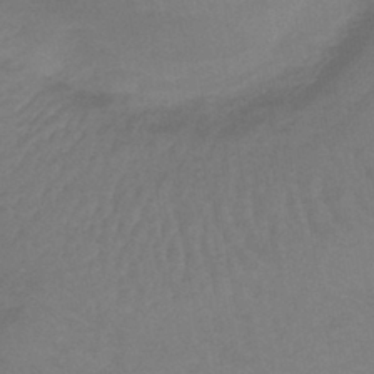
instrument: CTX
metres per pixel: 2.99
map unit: lHb
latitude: -40.8219
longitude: 66.0850
